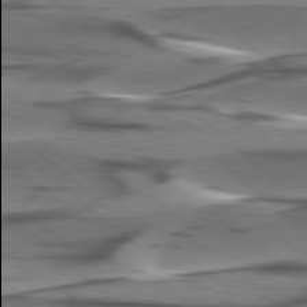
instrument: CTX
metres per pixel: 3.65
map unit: lApd
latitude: 78.3656
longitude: -49.9906
